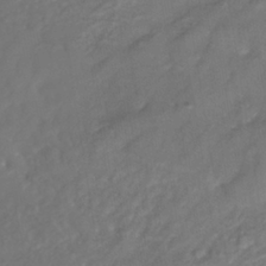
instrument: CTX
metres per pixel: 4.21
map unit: Nhe
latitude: -40.5385
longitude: -110.2523
